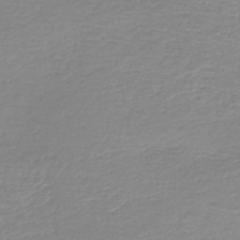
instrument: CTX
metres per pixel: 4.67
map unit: HNb
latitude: -44.7463
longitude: 54.1417
